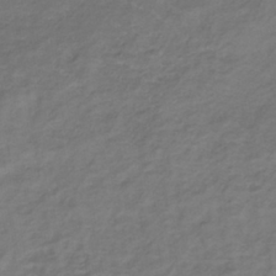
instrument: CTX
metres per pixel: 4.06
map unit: lHb
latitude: -37.2942
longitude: 72.7463
